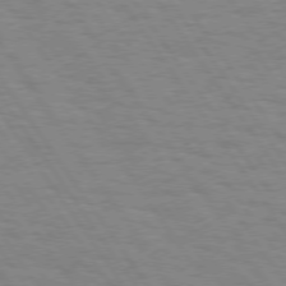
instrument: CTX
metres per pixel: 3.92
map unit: Hpe
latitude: 74.3656
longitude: -137.0459
